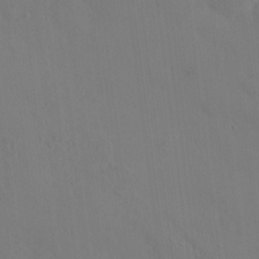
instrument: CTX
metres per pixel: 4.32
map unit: HNhu
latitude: 6.4979
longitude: -0.1389
